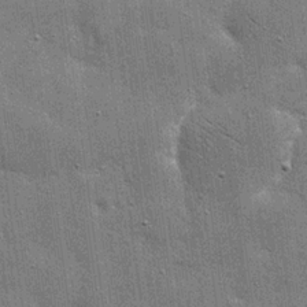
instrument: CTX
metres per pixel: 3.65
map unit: eHh
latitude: 20.1956
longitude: -66.9702
